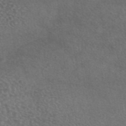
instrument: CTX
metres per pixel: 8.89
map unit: eAb
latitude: 45.3859
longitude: 114.9164
